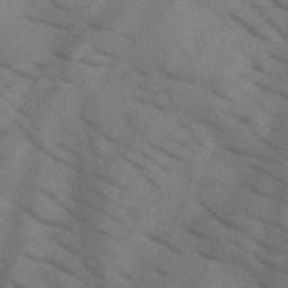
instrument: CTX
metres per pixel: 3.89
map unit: HNb
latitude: -44.8219
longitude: -41.1025
